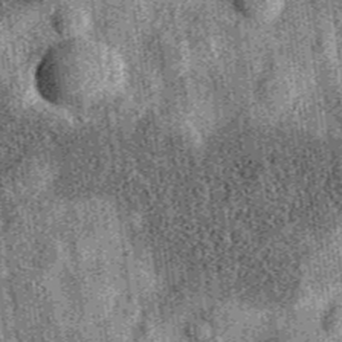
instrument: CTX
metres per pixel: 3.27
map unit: eAb
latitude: 36.6301
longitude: 107.4265
